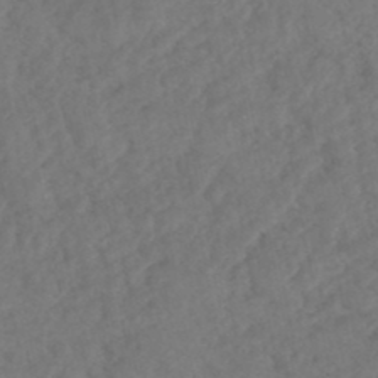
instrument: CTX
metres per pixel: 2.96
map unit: HNhu
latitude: -48.1228
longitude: 97.3321
